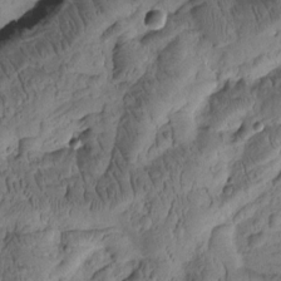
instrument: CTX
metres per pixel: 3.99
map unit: Htu
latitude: -2.4440
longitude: 171.5588
